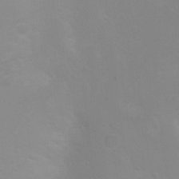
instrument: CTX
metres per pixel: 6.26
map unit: Nhu
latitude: 3.6505
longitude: -25.3103
